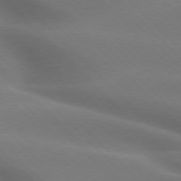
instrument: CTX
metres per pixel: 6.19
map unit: lApd
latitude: 75.9906
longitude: -62.0822
